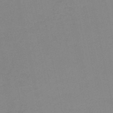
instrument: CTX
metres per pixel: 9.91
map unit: HNb
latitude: -51.8989
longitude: -52.2712
